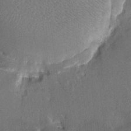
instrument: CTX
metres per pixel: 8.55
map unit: HNhu
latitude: 6.3278
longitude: 3.3887
